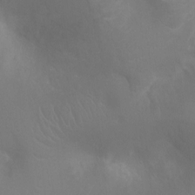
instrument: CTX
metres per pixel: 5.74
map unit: Ht
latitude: -5.0864
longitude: -26.1200
